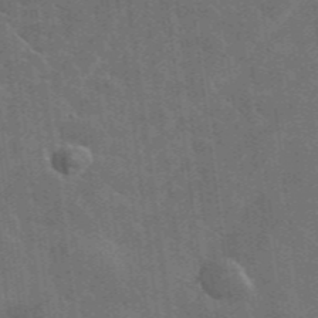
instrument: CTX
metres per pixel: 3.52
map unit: lHvf
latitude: 37.0459
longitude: -91.0836
